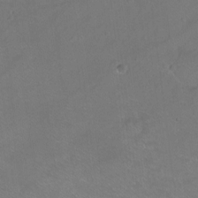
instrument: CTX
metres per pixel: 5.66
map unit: Ht
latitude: -8.1795
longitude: -36.7813
